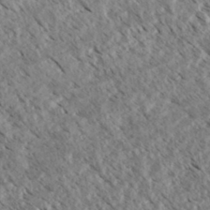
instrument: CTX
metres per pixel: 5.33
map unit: eHh
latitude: 35.0647
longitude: -139.4804
